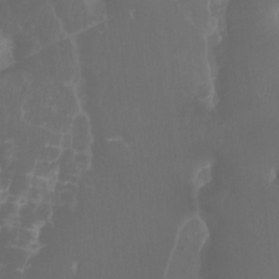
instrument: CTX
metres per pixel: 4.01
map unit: Ht
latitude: -4.3495
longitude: -62.1767
